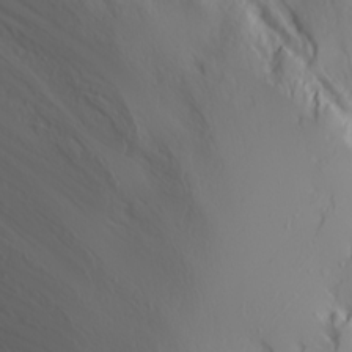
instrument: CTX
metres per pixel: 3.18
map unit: Ave
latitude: 16.8569
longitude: -129.1403
